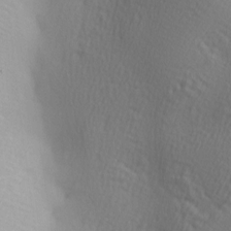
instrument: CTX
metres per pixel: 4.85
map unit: lAa
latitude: -4.9730
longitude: -122.2900
